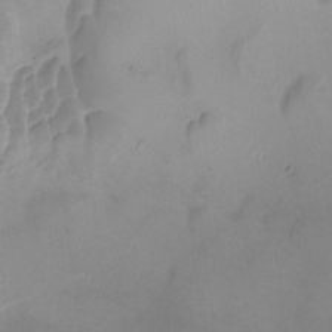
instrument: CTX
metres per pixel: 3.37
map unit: Ave
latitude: -8.2361
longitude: -122.3845
